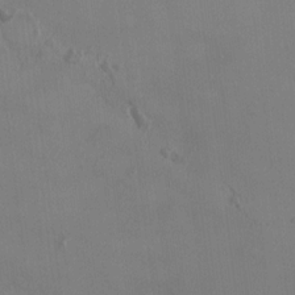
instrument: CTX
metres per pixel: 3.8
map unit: HNhu
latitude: 2.5734
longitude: 6.7463
